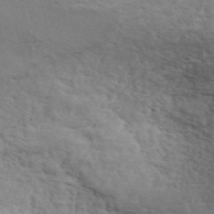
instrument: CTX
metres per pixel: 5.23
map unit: ANa
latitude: 48.8758
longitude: -73.4427
